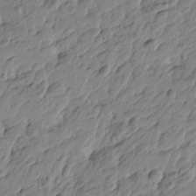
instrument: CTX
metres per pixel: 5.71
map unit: Htu
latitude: -4.2172
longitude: 178.9163
